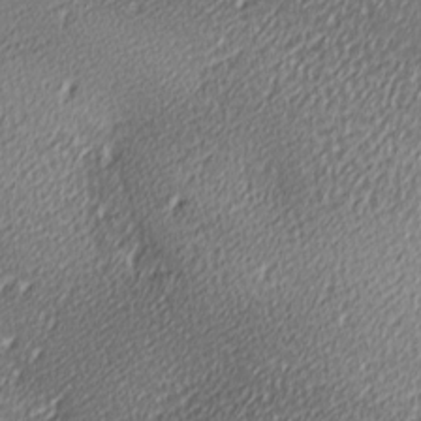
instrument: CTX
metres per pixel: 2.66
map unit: lAa
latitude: -10.6141
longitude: -125.8205
